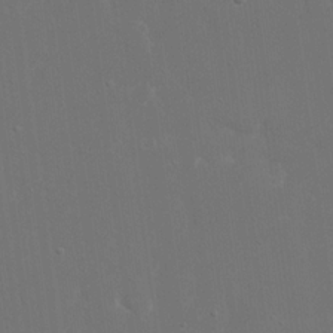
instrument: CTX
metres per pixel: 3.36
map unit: eHh
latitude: 16.5357
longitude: -72.3657
